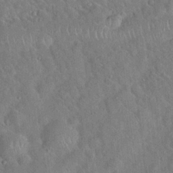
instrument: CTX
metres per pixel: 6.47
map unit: Hto
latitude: 18.9702
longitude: -52.9514
